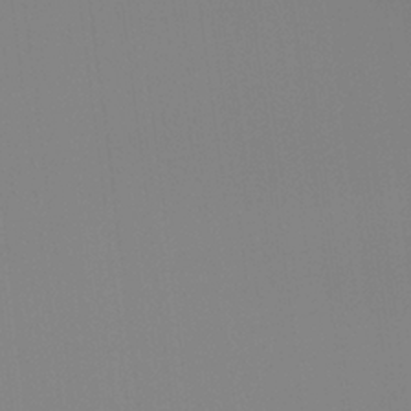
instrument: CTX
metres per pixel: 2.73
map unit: Htu
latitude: -14.7652
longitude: -47.8773
